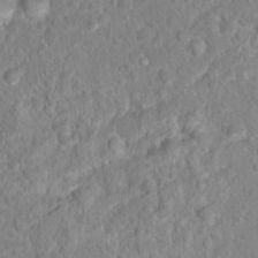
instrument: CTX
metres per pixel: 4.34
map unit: Hto
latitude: 16.7435
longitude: -41.3481
